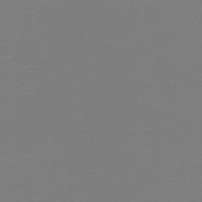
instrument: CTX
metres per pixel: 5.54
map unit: HNb
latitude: -46.1794
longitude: 53.8422
